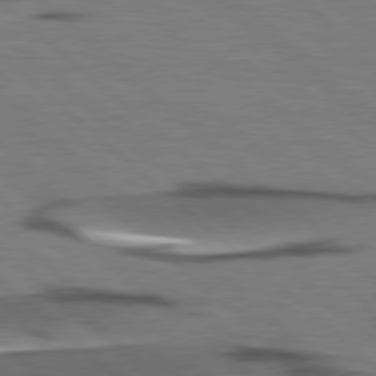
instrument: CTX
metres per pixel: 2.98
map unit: lApd
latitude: 78.3656
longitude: -49.3293
